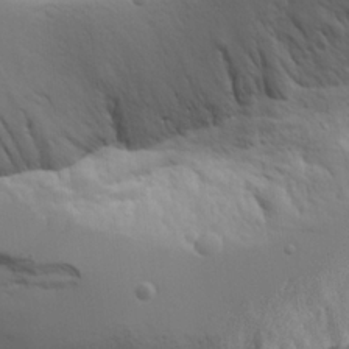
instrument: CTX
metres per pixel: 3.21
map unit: Ave
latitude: 23.1025
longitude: -132.8002
